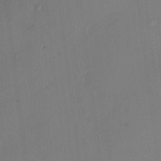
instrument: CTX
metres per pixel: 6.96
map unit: HNhu
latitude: 8.0444
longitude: 10.2173
